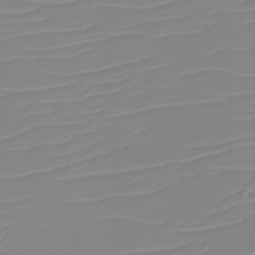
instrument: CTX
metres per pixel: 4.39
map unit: eHh
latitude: -5.9745
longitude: -85.0648
